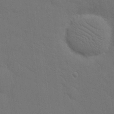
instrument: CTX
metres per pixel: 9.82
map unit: eHh
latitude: 18.7624
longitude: -66.6679
